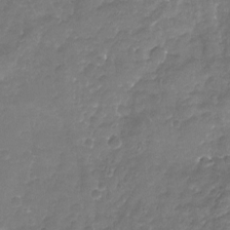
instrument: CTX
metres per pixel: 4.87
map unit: Nhu
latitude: -19.0486
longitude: -57.8394
